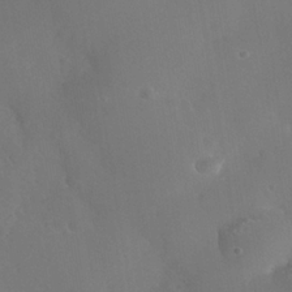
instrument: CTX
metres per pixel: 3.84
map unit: Nhe
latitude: -36.4629
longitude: -130.4601
